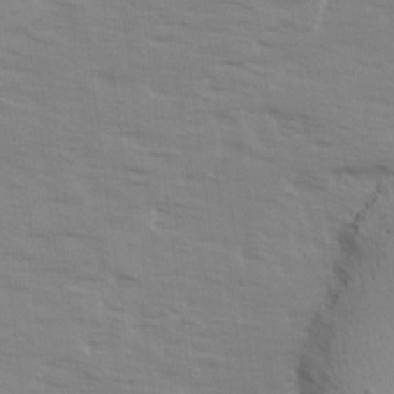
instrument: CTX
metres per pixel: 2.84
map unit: Ave
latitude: 14.1011
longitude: -103.0458
